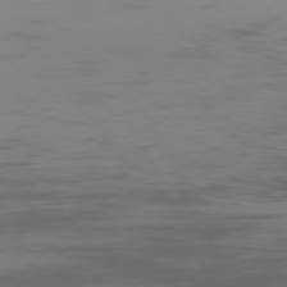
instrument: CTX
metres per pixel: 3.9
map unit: Ap
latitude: -77.6533
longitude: -67.0836
